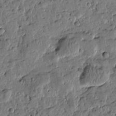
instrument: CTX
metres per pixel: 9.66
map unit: Htu
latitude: 0.7435
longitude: -178.4223
